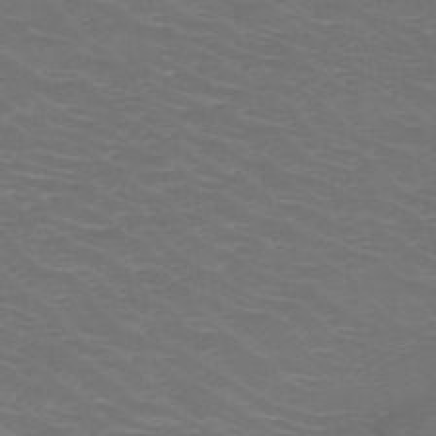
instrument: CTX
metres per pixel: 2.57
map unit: HNb
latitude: -49.0298
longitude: -46.7058
